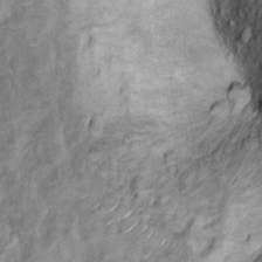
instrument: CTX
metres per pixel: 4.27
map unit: Ht
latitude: 9.0836
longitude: -32.2334
